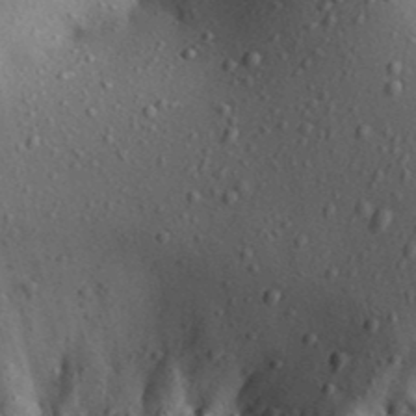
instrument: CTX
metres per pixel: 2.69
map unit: Aa
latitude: 31.2159
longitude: -134.4601
